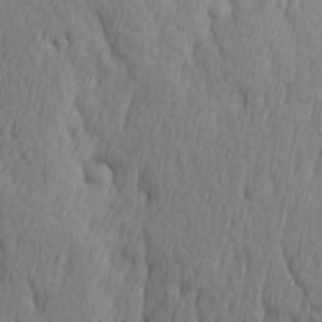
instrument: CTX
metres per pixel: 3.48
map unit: Ave
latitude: 12.8191
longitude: -106.1200
